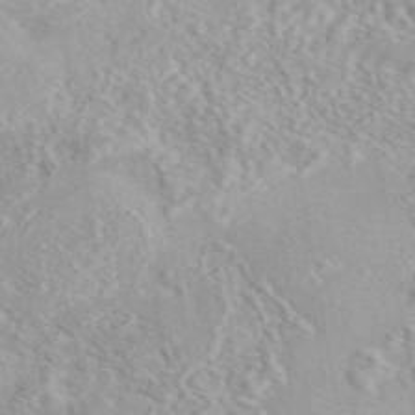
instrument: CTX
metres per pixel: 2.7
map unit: eAb
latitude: 44.0822
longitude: 114.5951
